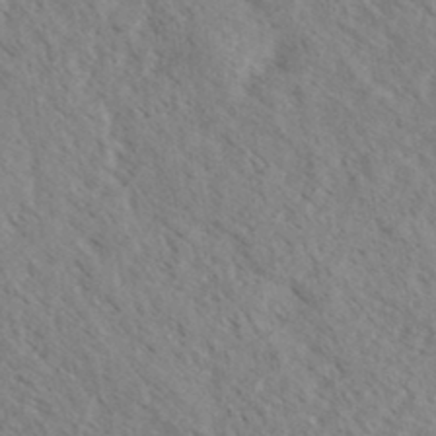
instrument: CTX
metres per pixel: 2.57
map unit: eHh
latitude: 34.5545
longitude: -140.4034
